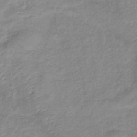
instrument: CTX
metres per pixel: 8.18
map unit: lHb
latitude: -35.5588
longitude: 72.7463
